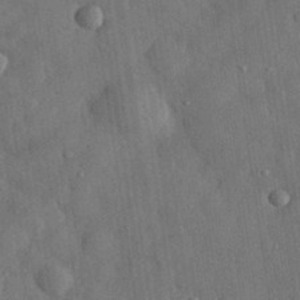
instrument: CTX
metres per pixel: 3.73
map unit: eHh
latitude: 30.8569
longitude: -74.4223
